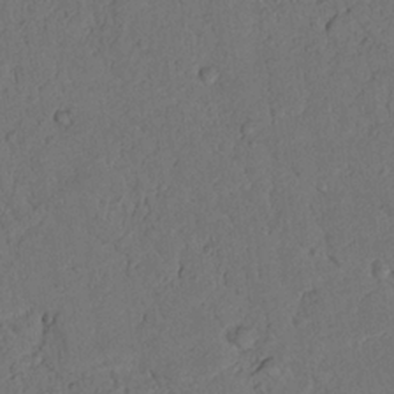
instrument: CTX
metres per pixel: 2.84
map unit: Nhu
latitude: 21.2348
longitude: -75.3671
